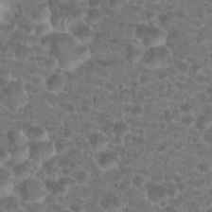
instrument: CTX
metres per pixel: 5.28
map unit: Hto
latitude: 19.2726
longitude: -40.9702
